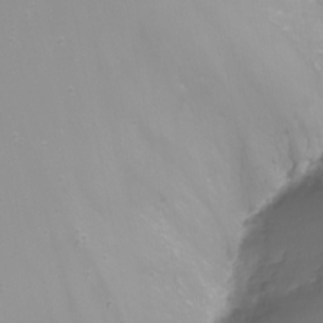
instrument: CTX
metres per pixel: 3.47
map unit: Nhu
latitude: -8.3495
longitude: -81.1970
